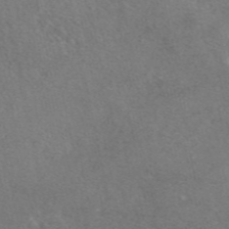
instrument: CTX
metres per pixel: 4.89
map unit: eAb
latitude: 47.0459
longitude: 113.9556
